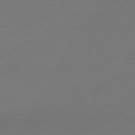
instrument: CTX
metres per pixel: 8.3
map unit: Hpe
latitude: -80.7463
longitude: 15.0109
